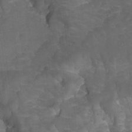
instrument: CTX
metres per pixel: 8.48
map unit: Hto
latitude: 4.8947
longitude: -32.5357
